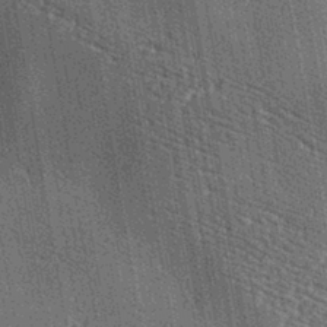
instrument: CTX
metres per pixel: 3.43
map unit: lAa
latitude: -7.6722
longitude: -124.2900
